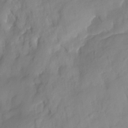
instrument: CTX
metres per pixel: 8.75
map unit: HNhu
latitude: -23.9556
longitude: 49.1998
